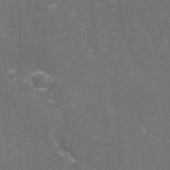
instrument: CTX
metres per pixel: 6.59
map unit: eHh
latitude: -3.4832
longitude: -75.5371
